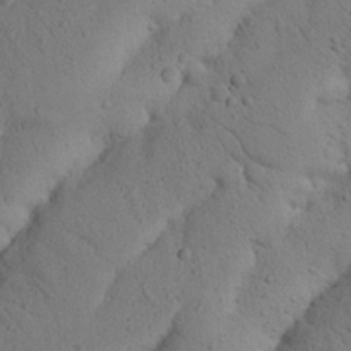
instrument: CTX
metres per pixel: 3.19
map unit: Nhu
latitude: 21.1970
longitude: -74.7813
